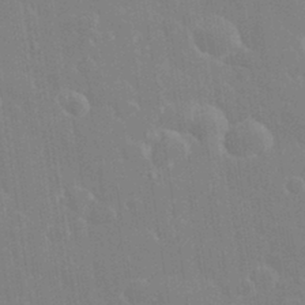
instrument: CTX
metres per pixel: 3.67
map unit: eHh
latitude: 32.5546
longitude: -60.2144
